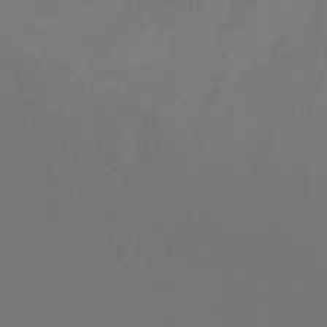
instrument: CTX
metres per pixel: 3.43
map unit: Ht
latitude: -11.0298
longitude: -34.8569
